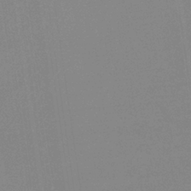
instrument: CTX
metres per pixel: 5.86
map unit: HNb
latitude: -36.3873
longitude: 54.8786
